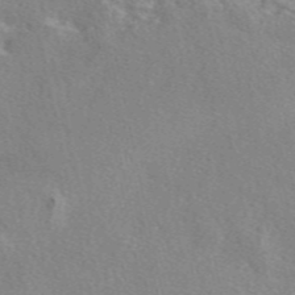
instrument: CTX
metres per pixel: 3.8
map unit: eAb
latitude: 48.3656
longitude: 113.5777
